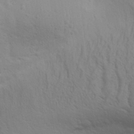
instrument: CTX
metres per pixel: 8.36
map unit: Aa
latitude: 30.2145
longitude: -139.8205
